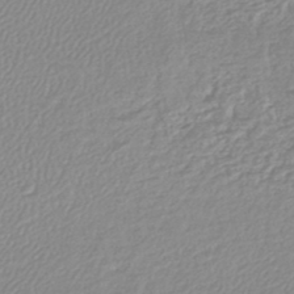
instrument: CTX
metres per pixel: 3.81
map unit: lHb
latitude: -44.0661
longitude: 65.1431
